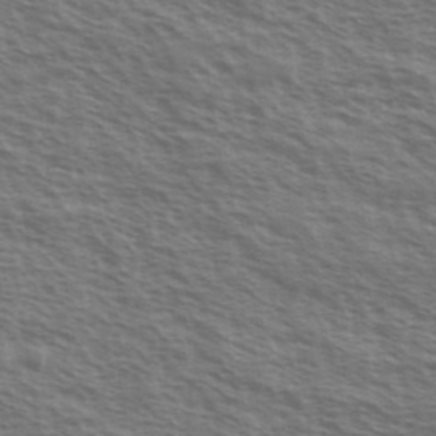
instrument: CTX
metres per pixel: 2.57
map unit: Ave
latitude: 38.4034
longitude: -111.1214
